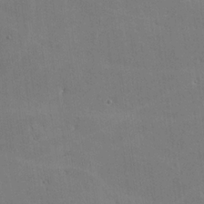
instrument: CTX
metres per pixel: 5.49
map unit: lHvf
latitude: -9.8422
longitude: -102.2711
